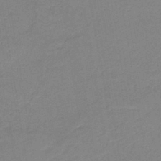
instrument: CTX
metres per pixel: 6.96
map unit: HNb
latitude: -40.9353
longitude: 49.4455
